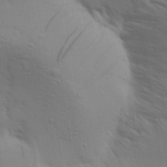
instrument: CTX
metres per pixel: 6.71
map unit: Aa
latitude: 30.4979
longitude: -135.5371
